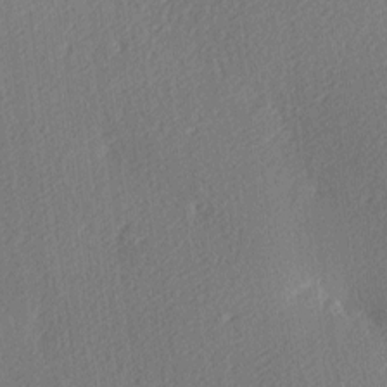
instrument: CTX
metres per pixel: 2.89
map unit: lAa
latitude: -9.5021
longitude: -127.4427
